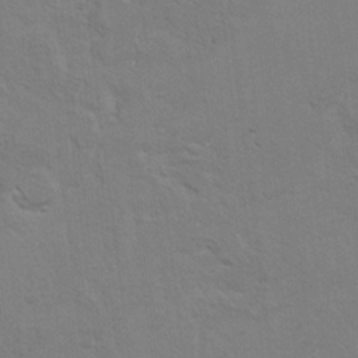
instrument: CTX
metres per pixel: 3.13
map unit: Hto
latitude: 9.8395
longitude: -35.4237
